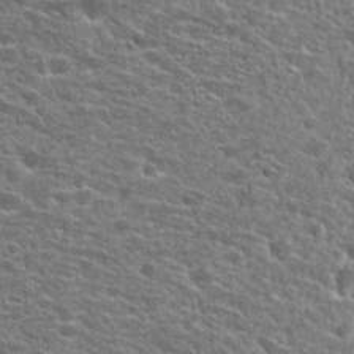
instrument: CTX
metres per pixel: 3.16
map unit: Hto
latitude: 25.0647
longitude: -47.0459
